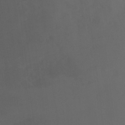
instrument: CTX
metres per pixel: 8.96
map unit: Ht
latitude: -7.1053
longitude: -27.0836
